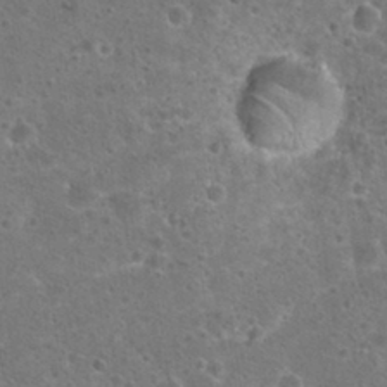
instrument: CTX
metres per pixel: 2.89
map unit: Hto
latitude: 22.6679
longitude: -48.1011
